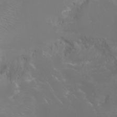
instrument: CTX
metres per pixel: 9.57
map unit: Aa
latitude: -6.5196
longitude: -72.2334
